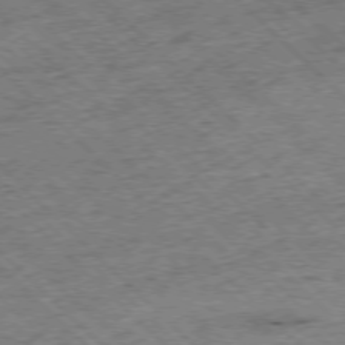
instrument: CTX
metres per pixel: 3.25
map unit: Hpe
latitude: -77.1431
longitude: -15.1026
